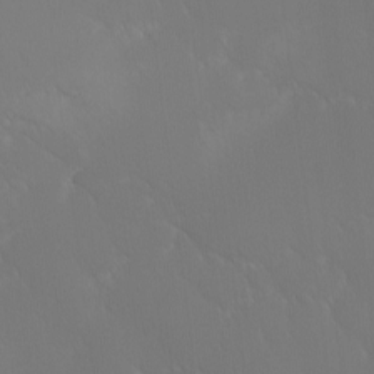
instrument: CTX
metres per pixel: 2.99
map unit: Ave
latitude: 1.8205
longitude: -113.4426
